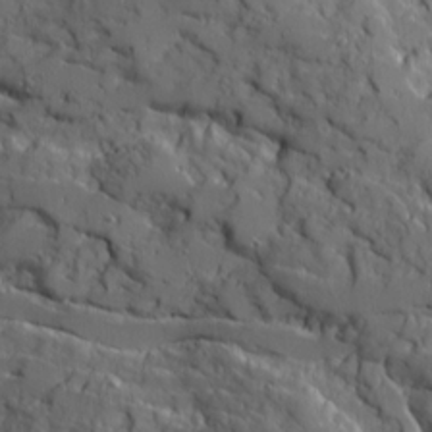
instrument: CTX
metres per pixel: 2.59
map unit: Ave
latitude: 14.3846
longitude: -130.7058
